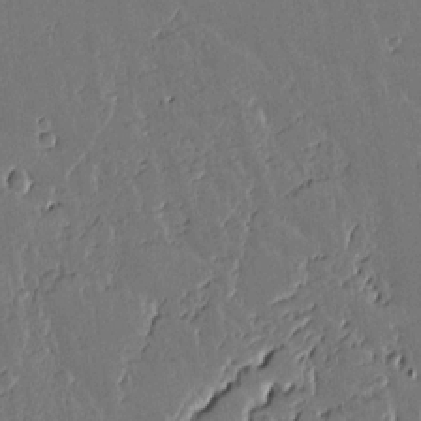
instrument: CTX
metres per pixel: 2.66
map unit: lAvf
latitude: 15.6694
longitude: -127.4616
